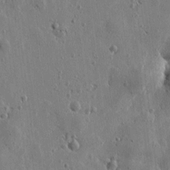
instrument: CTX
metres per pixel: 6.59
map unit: Htu
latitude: 0.3656
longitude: -178.1767
